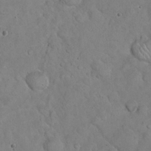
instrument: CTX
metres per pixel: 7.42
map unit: eHh
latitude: 21.8961
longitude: -58.8569
